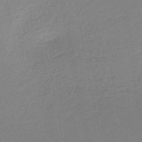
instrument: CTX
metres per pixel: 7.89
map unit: HNb
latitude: -49.3132
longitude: -43.2915
